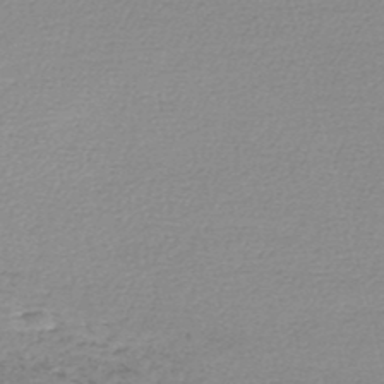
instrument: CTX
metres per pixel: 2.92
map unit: lHb
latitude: -47.7288
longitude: 68.0094
